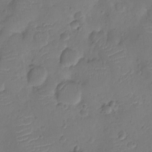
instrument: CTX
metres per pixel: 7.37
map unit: Nhu
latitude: -11.2943
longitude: -21.7828
